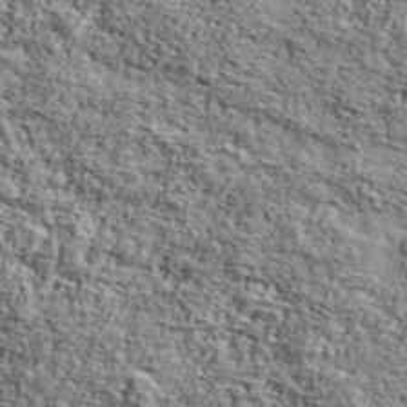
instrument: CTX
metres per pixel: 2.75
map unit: Ave
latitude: 42.4412
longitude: -110.4034
